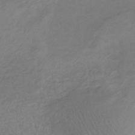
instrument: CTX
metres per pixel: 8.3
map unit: eHb
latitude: -32.9731
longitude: 71.2943
